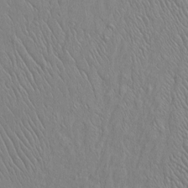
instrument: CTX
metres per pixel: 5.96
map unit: Htu
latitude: -3.3131
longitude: 156.9353
